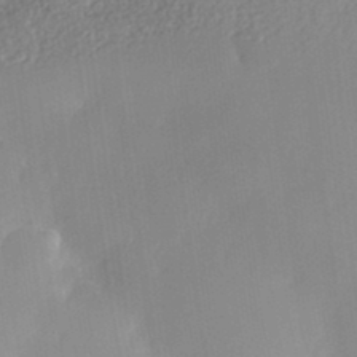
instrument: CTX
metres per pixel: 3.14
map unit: Nhe
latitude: -38.5196
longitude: -148.7057
